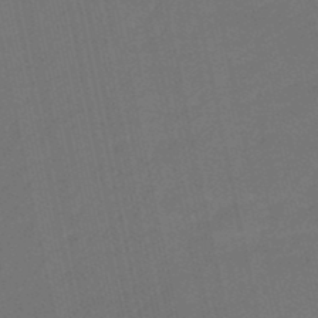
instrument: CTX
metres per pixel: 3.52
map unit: eHb
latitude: -47.3509
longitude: 87.5966
